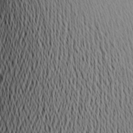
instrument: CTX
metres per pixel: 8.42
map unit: Aa
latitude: 19.7449
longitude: -144.7057
